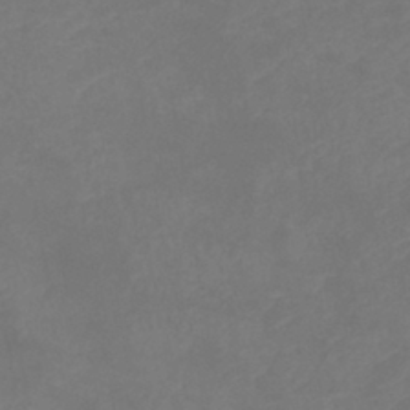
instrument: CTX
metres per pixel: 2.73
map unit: eHb
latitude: -39.4077
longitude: 75.9745
